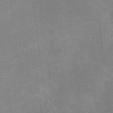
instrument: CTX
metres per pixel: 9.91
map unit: Ht
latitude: -5.3887
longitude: -19.6694
